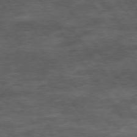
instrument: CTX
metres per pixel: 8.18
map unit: Hpe
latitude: 73.7828
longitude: -142.8947
